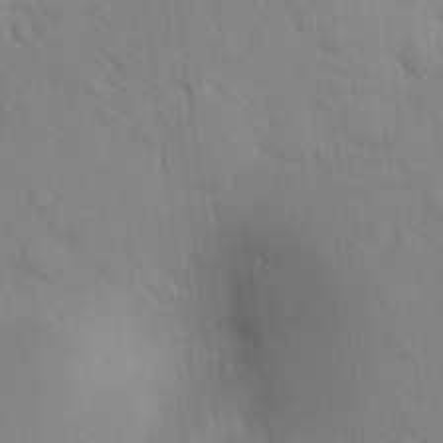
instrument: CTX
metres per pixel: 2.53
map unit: lAvf
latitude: 9.5560
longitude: 168.4440
